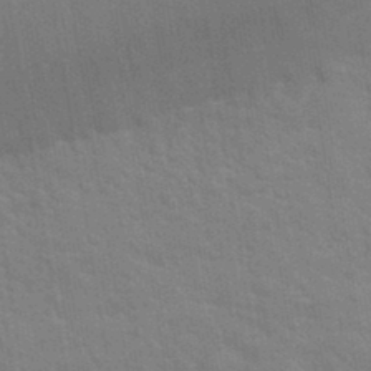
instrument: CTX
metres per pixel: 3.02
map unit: Hto
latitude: 34.1011
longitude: -51.8583
